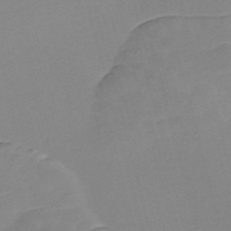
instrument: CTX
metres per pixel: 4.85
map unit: Nve
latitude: -57.8422
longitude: 58.1794
